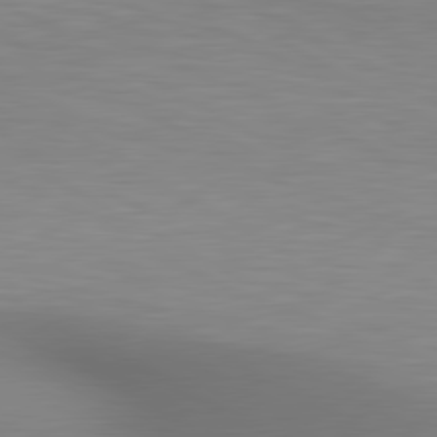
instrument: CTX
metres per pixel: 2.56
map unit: lApd
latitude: 80.3845
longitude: 132.8030
